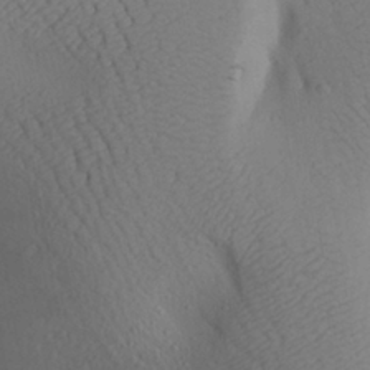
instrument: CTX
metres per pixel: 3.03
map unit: Aa
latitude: 27.0270
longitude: -147.4049
